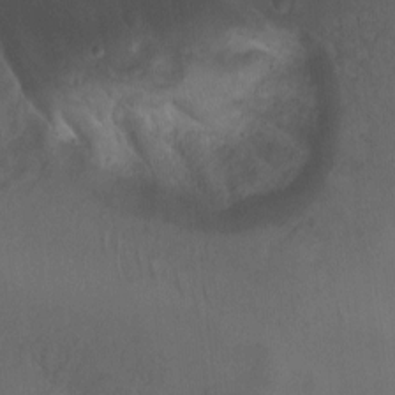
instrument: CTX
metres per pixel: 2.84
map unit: Ht
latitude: -0.4629
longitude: -32.4034
